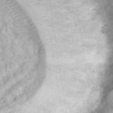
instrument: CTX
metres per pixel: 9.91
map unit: eHh
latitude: 35.2159
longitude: -62.7813
